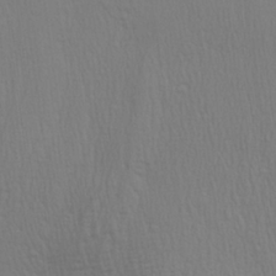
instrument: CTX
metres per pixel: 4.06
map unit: Aa
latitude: 27.2159
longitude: -139.0647
